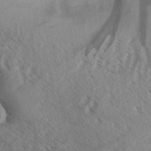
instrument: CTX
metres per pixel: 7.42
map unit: Aa
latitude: 33.0836
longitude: -138.5924
